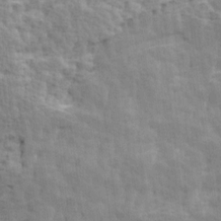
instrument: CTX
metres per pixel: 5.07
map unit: Ave
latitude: 14.1767
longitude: -134.4601
